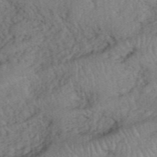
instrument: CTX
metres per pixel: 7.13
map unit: eHh
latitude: 39.5182
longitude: -55.9150
